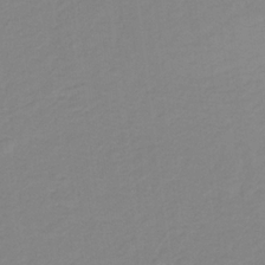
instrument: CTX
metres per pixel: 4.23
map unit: lHb
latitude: -31.8422
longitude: 64.0661
